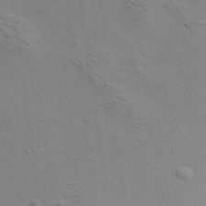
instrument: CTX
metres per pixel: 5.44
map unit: Aa
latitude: 19.4615
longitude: -140.9891
